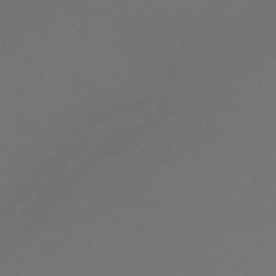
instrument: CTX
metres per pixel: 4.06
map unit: HNhu
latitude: -43.9745
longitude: 94.0283
